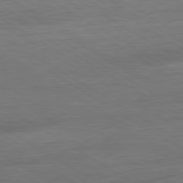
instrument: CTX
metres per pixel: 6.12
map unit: Ap
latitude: -81.0298
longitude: -79.2726
